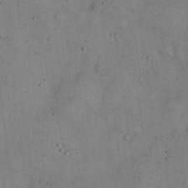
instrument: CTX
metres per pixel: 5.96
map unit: Hto
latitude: 14.3468
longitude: -60.3089
